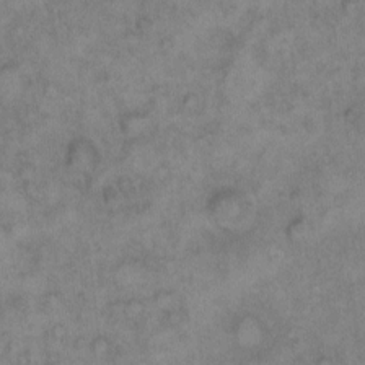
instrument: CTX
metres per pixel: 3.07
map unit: Hto
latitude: 10.0444
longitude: -60.4790
